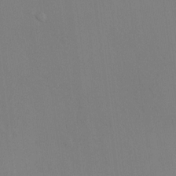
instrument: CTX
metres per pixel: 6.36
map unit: HNhu
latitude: 10.9514
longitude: 22.5196
